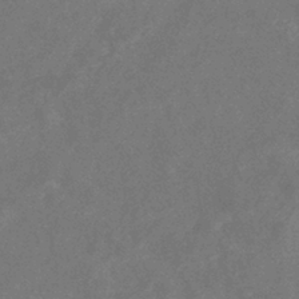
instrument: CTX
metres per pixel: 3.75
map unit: eHb
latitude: -38.7652
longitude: 77.2187
